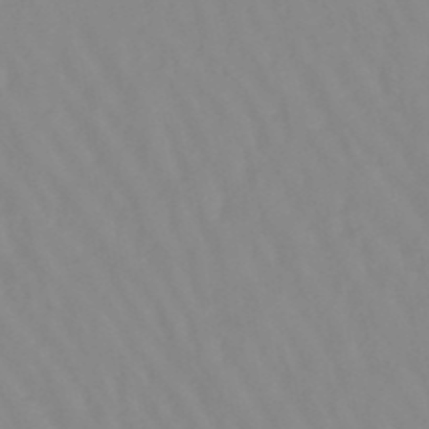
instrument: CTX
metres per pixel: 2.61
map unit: lHb
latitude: -48.7275
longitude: 74.3496
